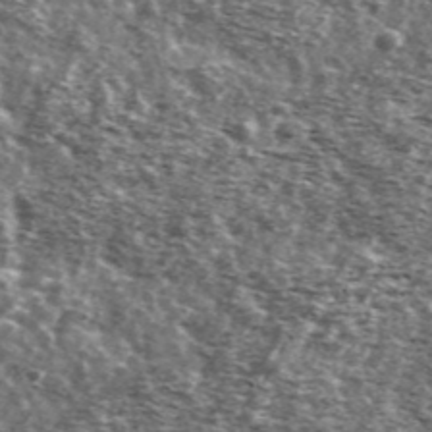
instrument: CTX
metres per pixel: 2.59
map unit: Ave
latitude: 41.5938
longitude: -106.2334
